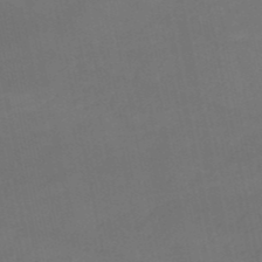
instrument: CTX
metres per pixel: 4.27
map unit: HNb
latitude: -50.9164
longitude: -40.1577
